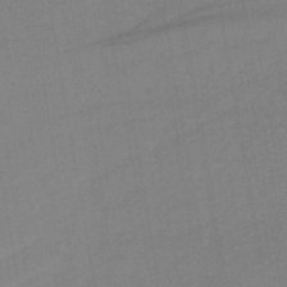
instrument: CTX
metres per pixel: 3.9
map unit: lHb
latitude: -42.5384
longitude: 68.1227
